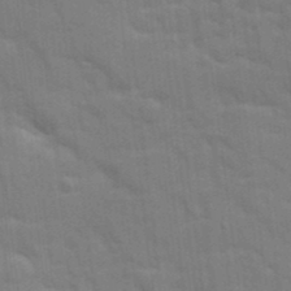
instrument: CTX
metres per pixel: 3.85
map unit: Ave
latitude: 10.6680
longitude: -102.2522
